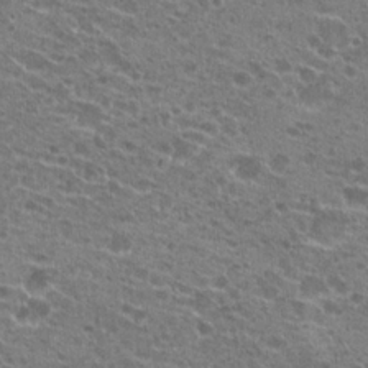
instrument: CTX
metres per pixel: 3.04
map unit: Hto
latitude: 21.6505
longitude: -41.1781
